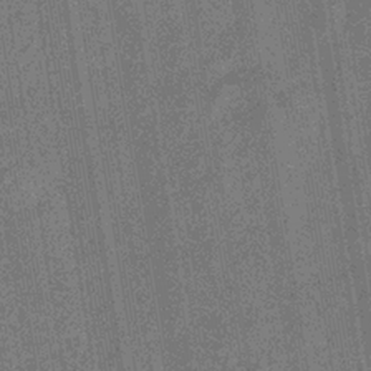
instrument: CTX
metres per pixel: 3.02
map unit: eHb
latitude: -35.3699
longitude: 80.6708
